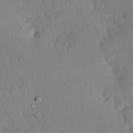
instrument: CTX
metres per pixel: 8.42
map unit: Nhu
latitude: 27.0648
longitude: -71.7449
